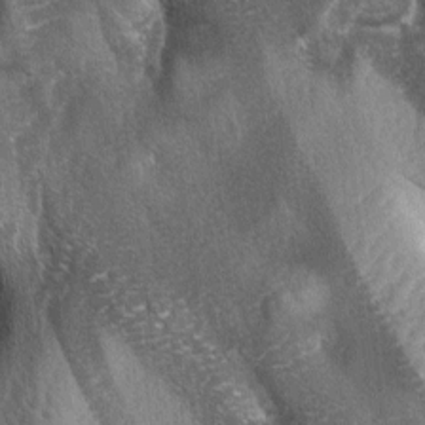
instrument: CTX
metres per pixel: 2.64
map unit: lAa
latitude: -4.4818
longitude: -127.4049
